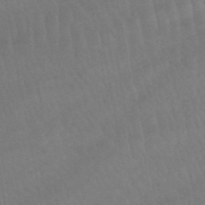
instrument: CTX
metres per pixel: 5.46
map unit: lHb
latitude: -45.7856
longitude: 77.3132
